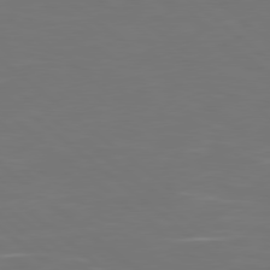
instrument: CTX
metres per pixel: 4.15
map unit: Hpe
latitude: 78.8380
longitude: -123.5182
